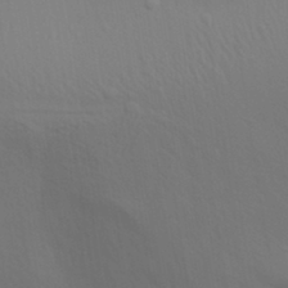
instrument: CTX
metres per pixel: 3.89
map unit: Aa
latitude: 31.0270
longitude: -135.6127
